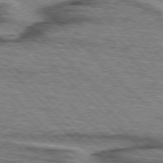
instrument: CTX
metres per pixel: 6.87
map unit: lApd
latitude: 76.7435
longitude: -78.4790
